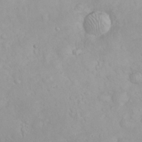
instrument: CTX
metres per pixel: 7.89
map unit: eHh
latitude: 25.1592
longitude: -63.6127
